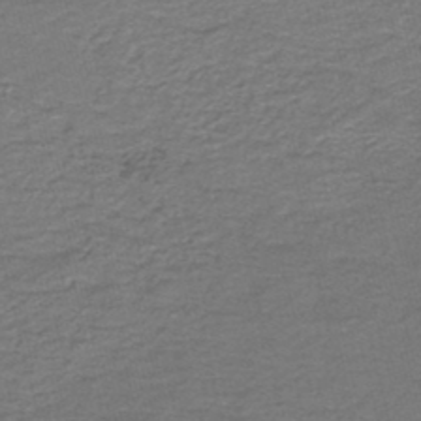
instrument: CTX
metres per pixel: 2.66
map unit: HNb
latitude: -44.3495
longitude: 50.8219
